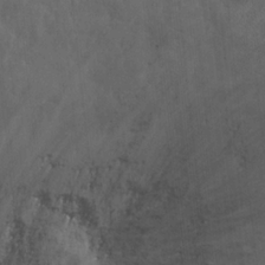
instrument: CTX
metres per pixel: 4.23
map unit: Ht
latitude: 0.8947
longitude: -32.3278
